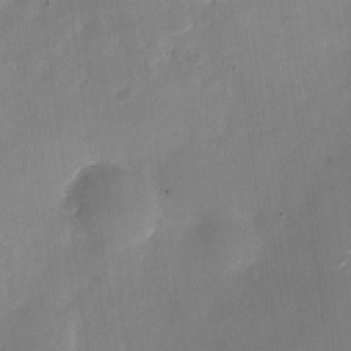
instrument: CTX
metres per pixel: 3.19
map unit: Nhu
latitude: -27.5399
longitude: -74.6302
